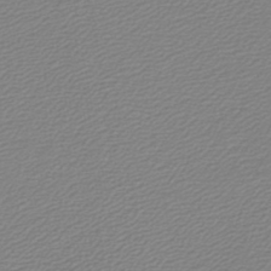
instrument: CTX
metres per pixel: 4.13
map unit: lHb
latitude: -45.2187
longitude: 60.6896
